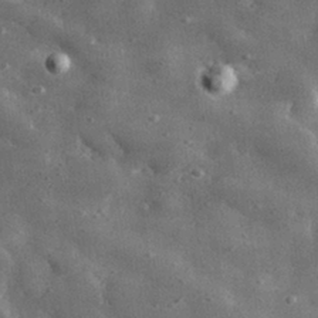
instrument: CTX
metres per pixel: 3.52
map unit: lHvf
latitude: 31.3482
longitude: -88.6491
